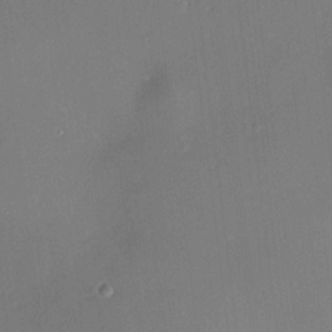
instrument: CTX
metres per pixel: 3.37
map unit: HNhu
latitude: 7.8394
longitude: 8.2361
